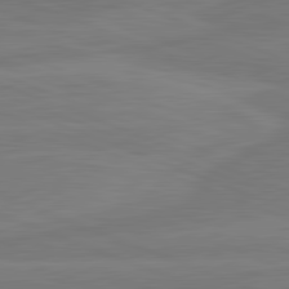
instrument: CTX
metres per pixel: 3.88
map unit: lApd
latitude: 81.9528
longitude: -175.2348
